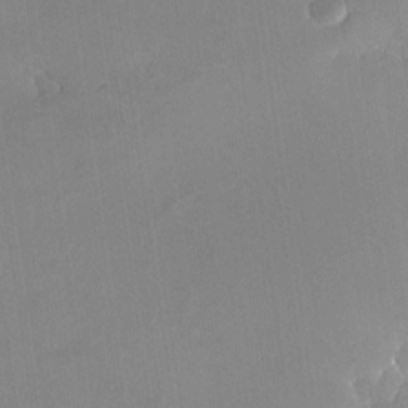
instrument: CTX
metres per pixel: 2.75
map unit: Nhe
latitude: -28.1795
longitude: -110.5357
